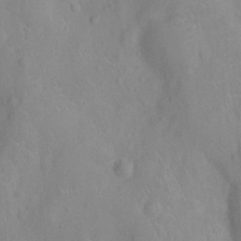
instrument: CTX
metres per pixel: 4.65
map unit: Ht
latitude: -9.0486
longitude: -21.9528
